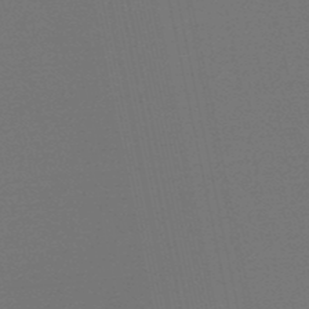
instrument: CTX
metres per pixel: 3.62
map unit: eHb
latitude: -50.3306
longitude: 71.7478
